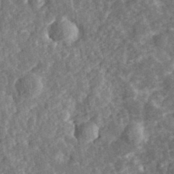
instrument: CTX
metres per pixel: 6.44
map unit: eHh
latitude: 35.1025
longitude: -79.6127
